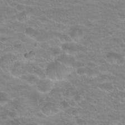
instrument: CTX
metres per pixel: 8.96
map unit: Hto
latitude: 20.7624
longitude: -37.2537
